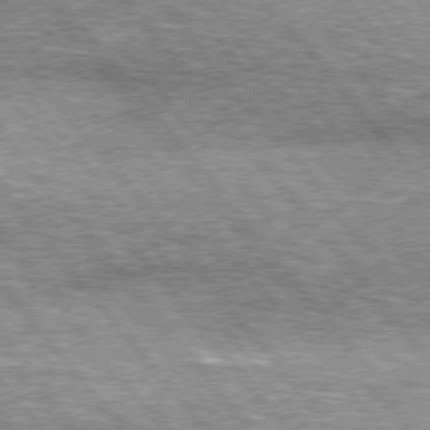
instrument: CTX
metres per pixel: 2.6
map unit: lApd
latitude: 76.3845
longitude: -73.5372
